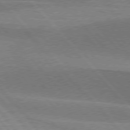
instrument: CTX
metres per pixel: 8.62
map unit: lApd
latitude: 76.2522
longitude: -62.5546
